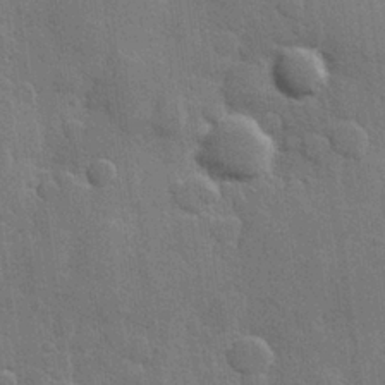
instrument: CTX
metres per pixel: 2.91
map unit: Hve
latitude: 25.9528
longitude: 149.4266
